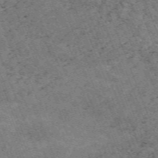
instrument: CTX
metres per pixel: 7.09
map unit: HNb
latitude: -54.7274
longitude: -47.9528
